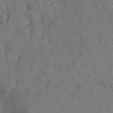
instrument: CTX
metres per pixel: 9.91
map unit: Hto
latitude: -2.8030
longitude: -34.2144
